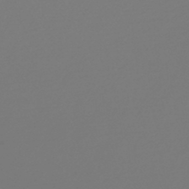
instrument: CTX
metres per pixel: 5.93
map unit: lHb
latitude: -46.3306
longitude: 65.5021
